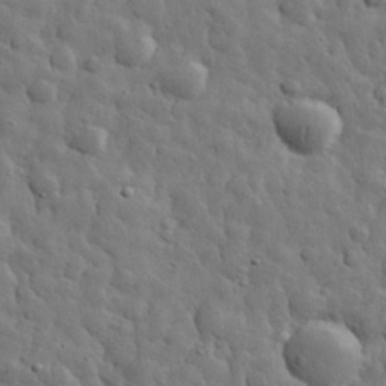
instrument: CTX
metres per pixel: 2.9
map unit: eHh
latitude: 31.8773
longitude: -73.3671
